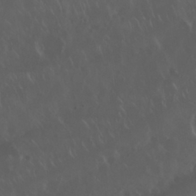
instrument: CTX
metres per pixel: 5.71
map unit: Nhu
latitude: 29.8394
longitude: -59.2915
